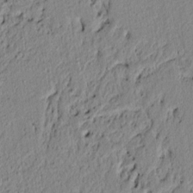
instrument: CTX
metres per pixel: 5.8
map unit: lAvf
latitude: 6.2522
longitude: 166.1039
